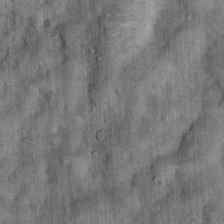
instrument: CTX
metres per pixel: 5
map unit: Nhu
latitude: 5.6694
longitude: -23.8772
